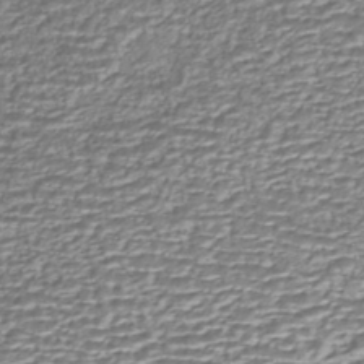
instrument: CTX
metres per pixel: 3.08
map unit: HNhu
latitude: -44.0283
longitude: 107.6344
